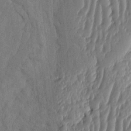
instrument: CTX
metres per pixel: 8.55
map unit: eHh
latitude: -2.4628
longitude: 14.5007
